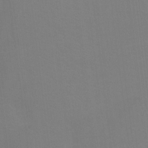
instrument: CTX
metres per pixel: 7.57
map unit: Hto
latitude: -11.1431
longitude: -40.2711
